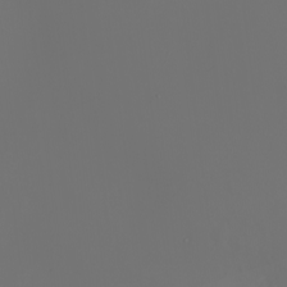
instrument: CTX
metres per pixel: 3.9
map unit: Nhu
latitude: -7.6910
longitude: -90.4601
